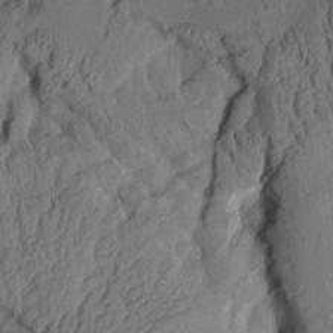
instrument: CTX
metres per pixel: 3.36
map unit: Aa
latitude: 9.0459
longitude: -127.4049
